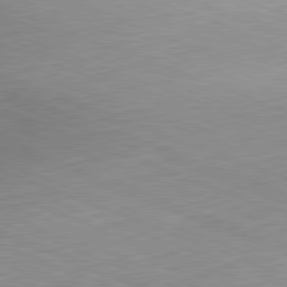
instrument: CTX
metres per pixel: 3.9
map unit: Hpe
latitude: -82.2172
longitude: 12.9164
